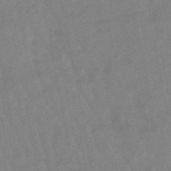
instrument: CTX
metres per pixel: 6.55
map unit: lHb
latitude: -48.3496
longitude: 80.1795
